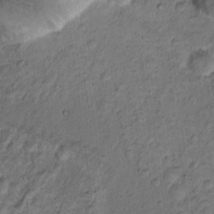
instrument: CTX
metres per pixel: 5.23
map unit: Nhu
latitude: 11.2537
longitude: -27.4615
